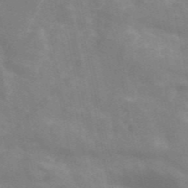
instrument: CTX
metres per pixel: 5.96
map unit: ANa
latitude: 46.1200
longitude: 25.6722
